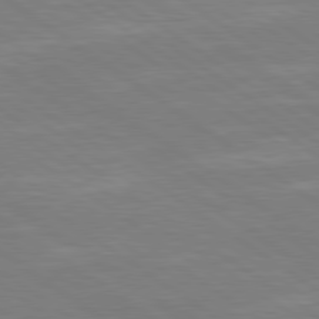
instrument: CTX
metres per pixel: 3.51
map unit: Hpe
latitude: 79.3860
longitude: -125.1781
